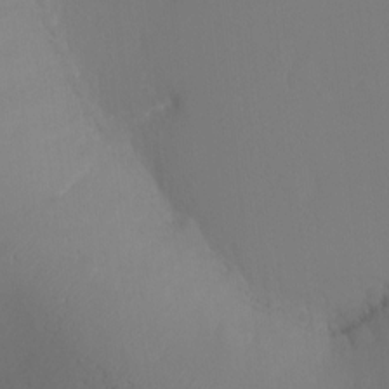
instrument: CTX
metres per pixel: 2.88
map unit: Ht
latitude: -16.6141
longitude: -41.2725
